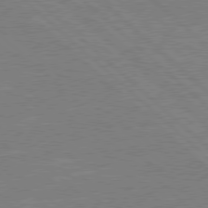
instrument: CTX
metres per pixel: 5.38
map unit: Hpe
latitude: 78.1767
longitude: -122.6679
